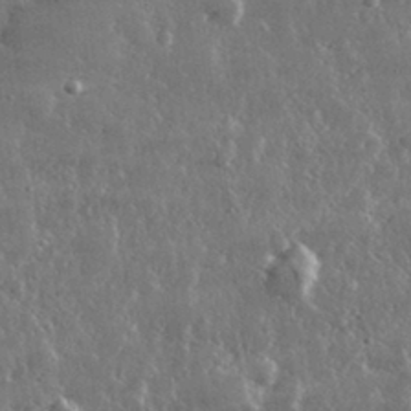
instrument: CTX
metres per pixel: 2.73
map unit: lHvf
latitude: 32.1578
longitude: -90.8380
